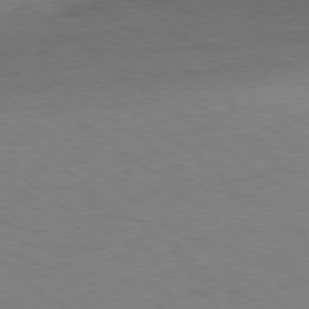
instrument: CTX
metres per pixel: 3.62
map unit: Ap
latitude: -78.2550
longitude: -76.0255
